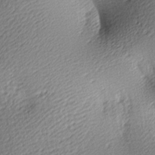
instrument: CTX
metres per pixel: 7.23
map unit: lAa
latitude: -9.7289
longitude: -126.4790
